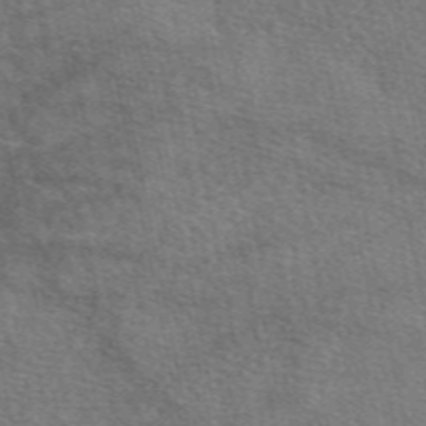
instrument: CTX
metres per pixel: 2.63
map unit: eAb
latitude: 50.1955
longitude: 119.8233
